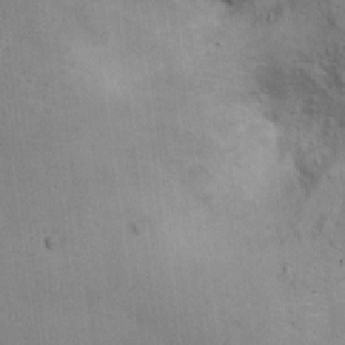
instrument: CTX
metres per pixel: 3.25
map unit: Ht
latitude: 11.8395
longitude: -39.7638
